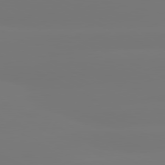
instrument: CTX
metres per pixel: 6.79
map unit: lApd
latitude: 80.9325
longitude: -149.1970
